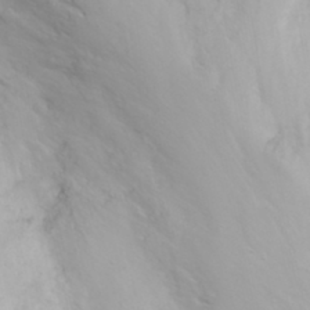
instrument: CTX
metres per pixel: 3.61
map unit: eHh
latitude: 31.7639
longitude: -62.6302
